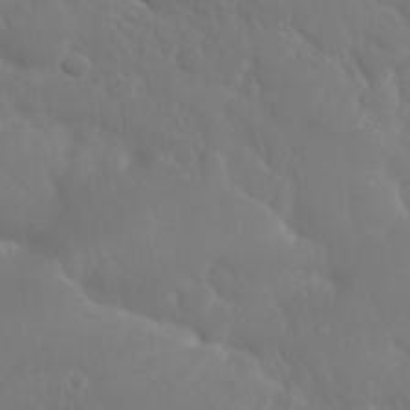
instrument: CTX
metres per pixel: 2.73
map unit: Nhu
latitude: 24.5923
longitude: -61.4615
